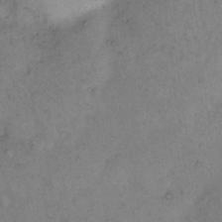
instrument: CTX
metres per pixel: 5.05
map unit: eHh
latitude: 10.6491
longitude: -62.2901
